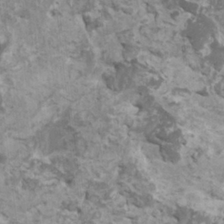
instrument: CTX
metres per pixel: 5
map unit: HNhu
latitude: 2.0444
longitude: 0.7275
